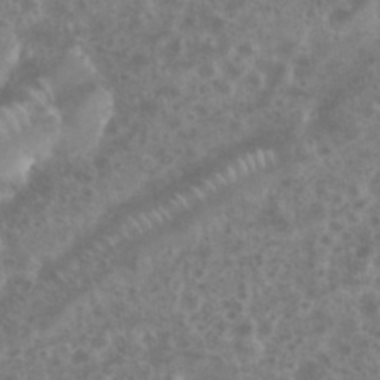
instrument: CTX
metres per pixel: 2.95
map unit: eHh
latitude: 34.6112
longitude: -61.7260
